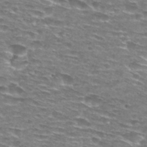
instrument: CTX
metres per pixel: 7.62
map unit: Hto
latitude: 28.9891
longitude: -47.8395
